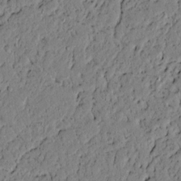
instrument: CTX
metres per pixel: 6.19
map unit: lAvf
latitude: 5.0269
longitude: 167.2187
